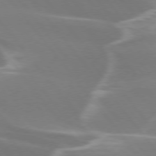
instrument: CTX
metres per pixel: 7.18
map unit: lApd
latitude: 75.2537
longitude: -62.9514
